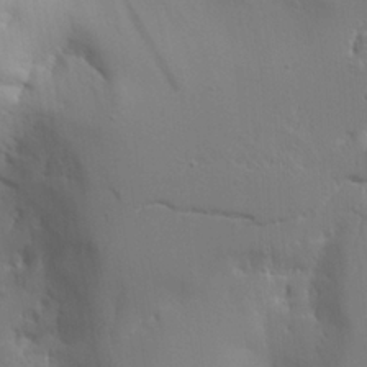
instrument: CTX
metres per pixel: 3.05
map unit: Aa
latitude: 21.4049
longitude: -124.3278
